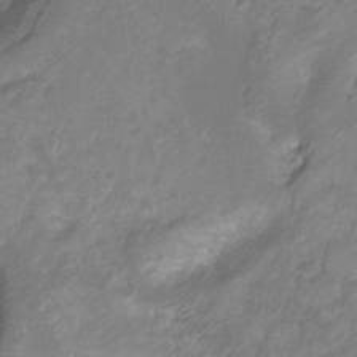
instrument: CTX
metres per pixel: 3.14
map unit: Hto
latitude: -7.5021
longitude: -39.4993
